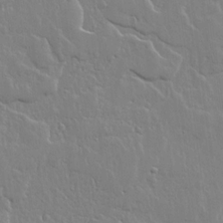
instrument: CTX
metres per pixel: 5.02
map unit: lHvf
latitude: 18.0822
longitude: -116.8569
